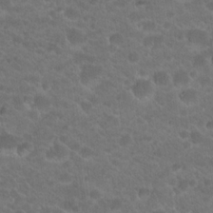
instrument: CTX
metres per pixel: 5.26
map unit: Hto
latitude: 19.7827
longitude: -36.0444
